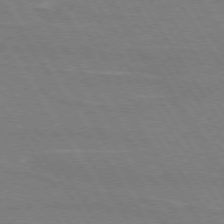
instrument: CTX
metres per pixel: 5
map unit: lApd
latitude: 73.8962
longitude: -56.2144
